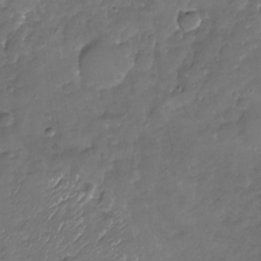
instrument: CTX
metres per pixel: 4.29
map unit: Nhu
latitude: -19.5399
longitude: -57.8961
